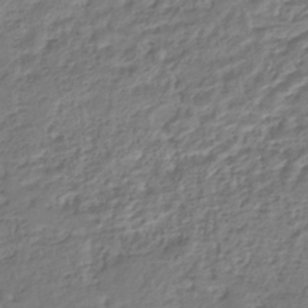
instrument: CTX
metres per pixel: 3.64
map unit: HNhu
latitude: -44.5007
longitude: 102.9353
